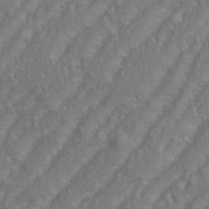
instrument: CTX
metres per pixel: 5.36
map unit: eHh
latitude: 35.3103
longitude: -133.5938
